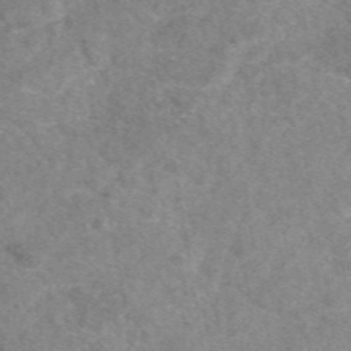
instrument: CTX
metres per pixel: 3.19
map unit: eAb
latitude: 48.3467
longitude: 111.0297
